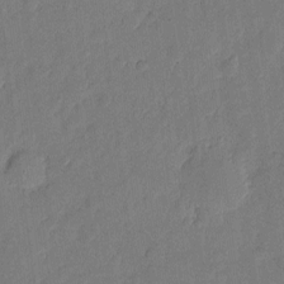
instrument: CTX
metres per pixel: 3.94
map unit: eHh
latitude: 5.0080
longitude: -72.1956
